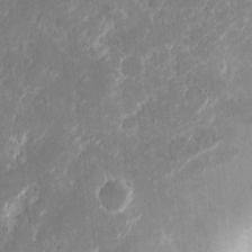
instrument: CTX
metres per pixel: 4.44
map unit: eHh
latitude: 7.7072
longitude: -68.9514
